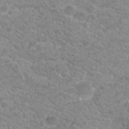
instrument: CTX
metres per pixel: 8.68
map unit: Hto
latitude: 19.2537
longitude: -37.8395
